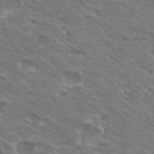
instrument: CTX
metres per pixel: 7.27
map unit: Hto
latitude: 30.8380
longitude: -43.1781
